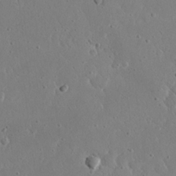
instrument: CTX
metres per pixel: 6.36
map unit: eHh
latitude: 21.8206
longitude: -68.8191
